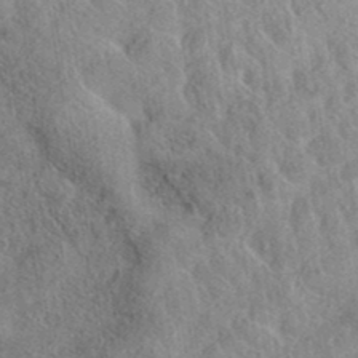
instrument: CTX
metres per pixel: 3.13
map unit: eAb
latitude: 37.9150
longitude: 112.3873
